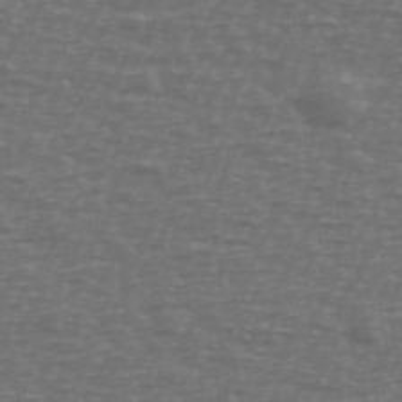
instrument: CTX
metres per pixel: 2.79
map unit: Ave
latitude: 39.4237
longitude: -113.2348
